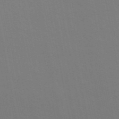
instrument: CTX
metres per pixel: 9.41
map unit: ANa
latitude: 49.0458
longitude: -76.8002
